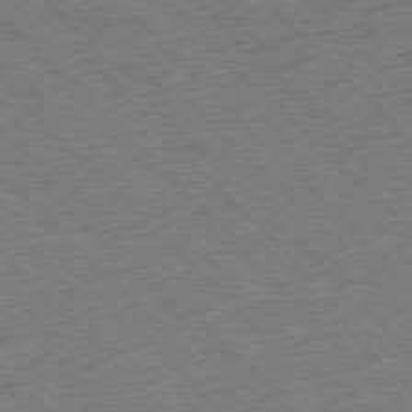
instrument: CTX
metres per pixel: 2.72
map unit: Ap
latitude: -76.9164
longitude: -85.6694
